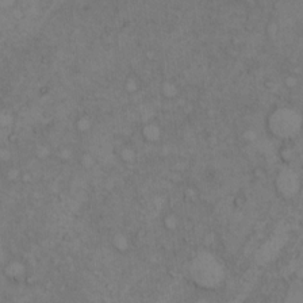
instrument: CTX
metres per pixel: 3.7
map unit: Hto
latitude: 8.3090
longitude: -59.4426
